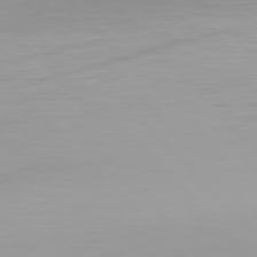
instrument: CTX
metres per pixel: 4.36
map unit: Hpe
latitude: 77.4237
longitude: -172.0633
